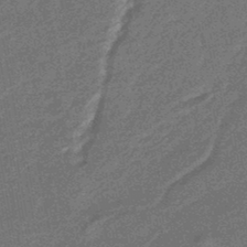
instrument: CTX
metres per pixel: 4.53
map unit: eHb
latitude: -45.5210
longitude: 88.7463
